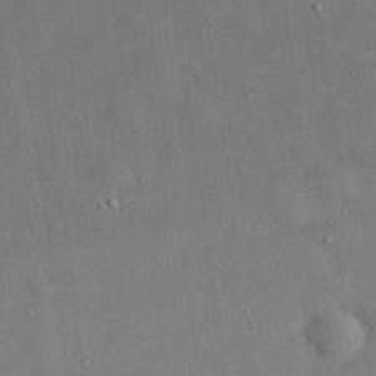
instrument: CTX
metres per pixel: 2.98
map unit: eHh
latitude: 31.7639
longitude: -77.5371
